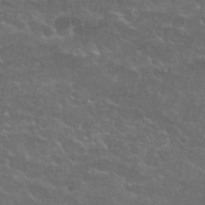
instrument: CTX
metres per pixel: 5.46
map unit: Nhu
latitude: 26.3467
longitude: -51.3103
